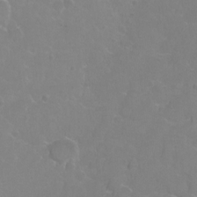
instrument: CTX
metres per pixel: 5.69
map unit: Hto
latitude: 2.8569
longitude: -33.3860
